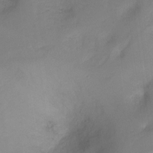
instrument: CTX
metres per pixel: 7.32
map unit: Nhu
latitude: -17.5022
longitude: -45.2726
